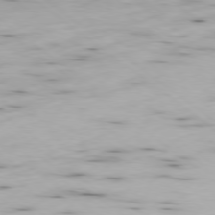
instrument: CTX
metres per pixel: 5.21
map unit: Ap
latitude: -79.1431
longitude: -92.6490
